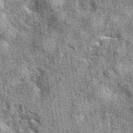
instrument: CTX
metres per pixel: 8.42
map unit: eAb
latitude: 39.5182
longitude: 107.4076
